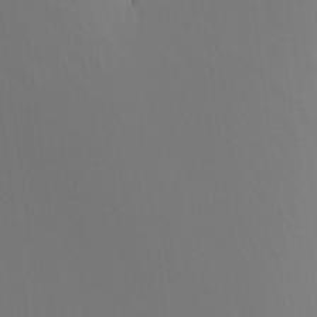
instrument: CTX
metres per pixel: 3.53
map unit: Nhu
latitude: -15.7478
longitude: -49.8583
